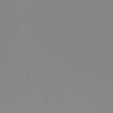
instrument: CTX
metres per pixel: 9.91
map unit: HNb
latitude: -51.1242
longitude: -50.6490
